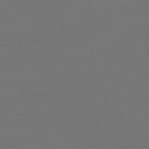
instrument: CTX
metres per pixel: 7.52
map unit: eHh
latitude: -63.8233
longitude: 52.4629
